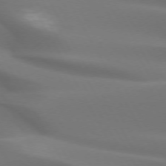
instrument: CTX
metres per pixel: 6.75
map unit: lApd
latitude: 72.8380
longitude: -49.5560
